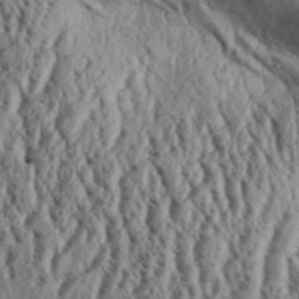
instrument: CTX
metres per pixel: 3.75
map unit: Aa
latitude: 32.1011
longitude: -136.2523
